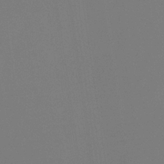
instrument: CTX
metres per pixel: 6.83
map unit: eHb
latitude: -30.6140
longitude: 72.1228
